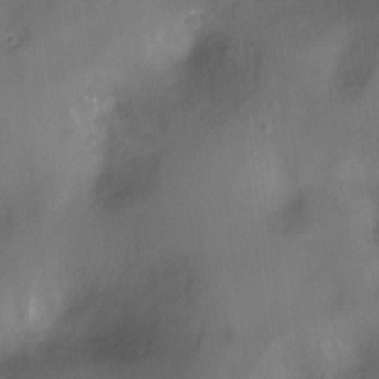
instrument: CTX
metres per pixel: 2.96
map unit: Hto
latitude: -13.1998
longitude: -40.5923
